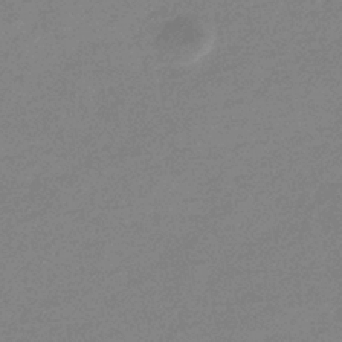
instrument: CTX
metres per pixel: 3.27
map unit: eHb
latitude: -36.7085
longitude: 76.8975
